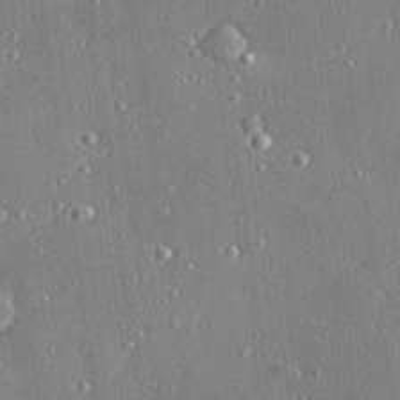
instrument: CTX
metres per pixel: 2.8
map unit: Hve
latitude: 27.9906
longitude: -90.4790
